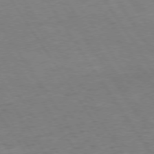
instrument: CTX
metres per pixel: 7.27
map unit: Hpe
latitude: 73.8962
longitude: -140.4601
